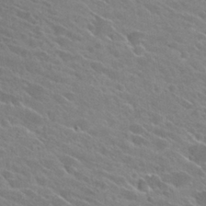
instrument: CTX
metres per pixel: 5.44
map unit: Hto
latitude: 26.0822
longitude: -41.6315
